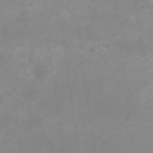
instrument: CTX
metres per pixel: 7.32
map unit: Nhu
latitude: -27.2564
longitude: -60.7057
